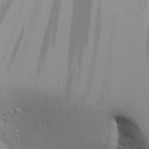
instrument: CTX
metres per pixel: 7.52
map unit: Aa
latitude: 30.4601
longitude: -135.5938
